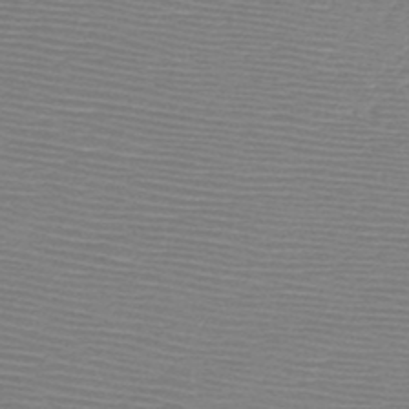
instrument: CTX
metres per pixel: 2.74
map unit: HNb
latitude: -48.0850
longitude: -41.9150
